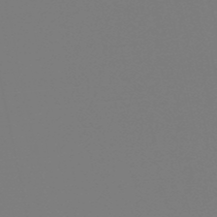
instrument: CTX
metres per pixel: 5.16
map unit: eHb
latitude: -50.8786
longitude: 73.7477
